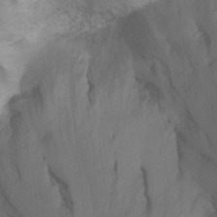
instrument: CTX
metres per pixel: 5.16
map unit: Ht
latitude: 1.6127
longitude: -36.0255
